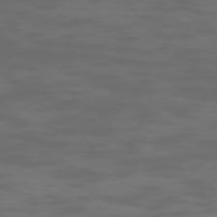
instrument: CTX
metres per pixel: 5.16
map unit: Hpe
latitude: -73.4265
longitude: 5.4265
